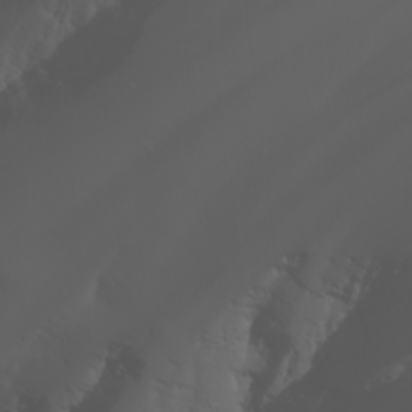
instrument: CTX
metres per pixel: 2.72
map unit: Nhu
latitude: -5.7099
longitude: -90.4223
